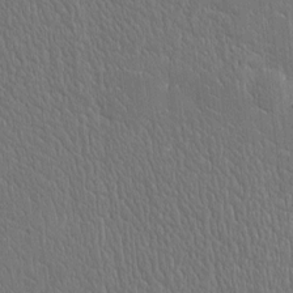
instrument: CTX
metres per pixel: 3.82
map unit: Htu
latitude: -4.3306
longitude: 174.5573
